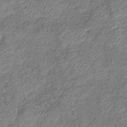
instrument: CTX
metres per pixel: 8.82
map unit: eHb
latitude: -39.9556
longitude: 79.6721
